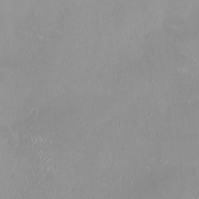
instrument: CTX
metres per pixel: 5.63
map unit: HNhu
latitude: 0.2333
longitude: -2.9136
